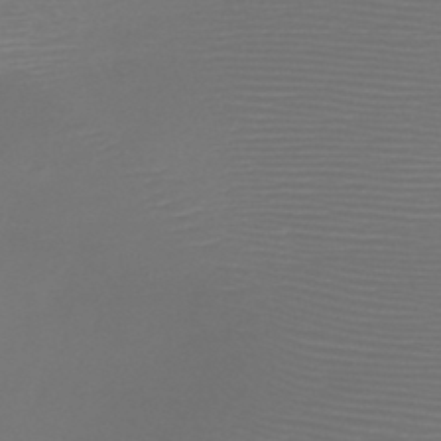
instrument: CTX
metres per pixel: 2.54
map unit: HNb
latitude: -47.6155
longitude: -42.1200
